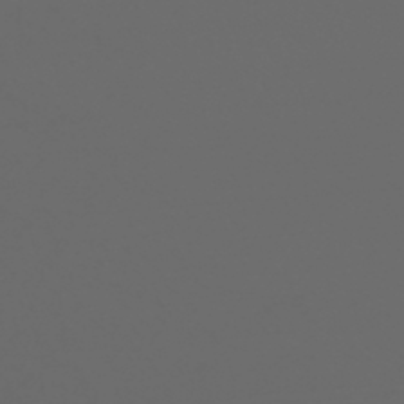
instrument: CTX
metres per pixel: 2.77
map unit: HNhu
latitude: -46.3117
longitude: 98.9919
